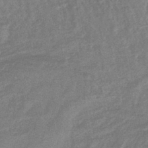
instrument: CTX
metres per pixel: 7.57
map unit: lHb
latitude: -43.5399
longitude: 79.8611
